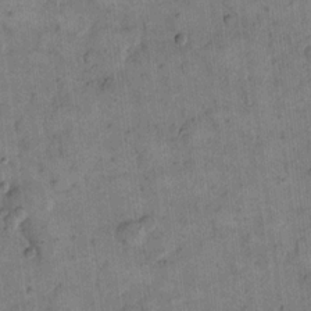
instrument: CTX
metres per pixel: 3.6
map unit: eHh
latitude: 14.4790
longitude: -66.5923
